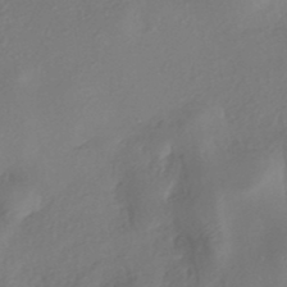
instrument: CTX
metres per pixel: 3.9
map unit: eHh
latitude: -42.0661
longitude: 118.4629
